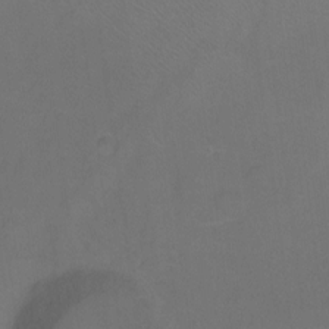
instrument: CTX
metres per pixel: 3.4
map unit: Hto
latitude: -12.0850
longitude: -40.0255
